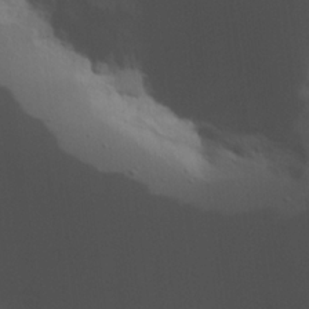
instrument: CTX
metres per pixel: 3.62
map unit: Hve
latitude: 23.0458
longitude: 145.7856
